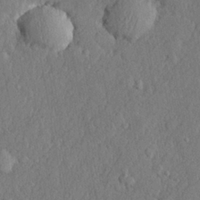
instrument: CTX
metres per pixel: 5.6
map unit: lHvf
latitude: 22.1578
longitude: 143.9178
